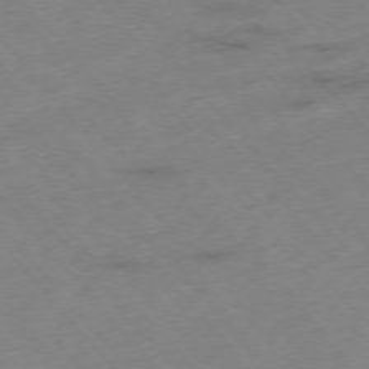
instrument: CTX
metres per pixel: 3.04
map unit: Hpe
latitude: -76.1795
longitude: -17.8017
